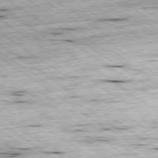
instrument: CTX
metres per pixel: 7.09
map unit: Ap
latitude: -79.8800
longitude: -75.8772
